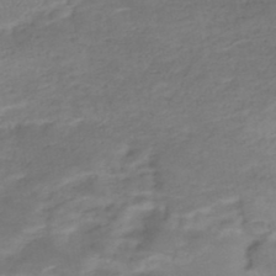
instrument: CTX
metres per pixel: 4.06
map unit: Nhe
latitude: -46.8030
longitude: 152.5195
